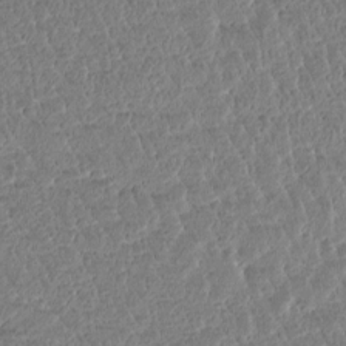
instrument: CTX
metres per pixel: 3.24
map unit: Htu
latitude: -3.2186
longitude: 176.3684
